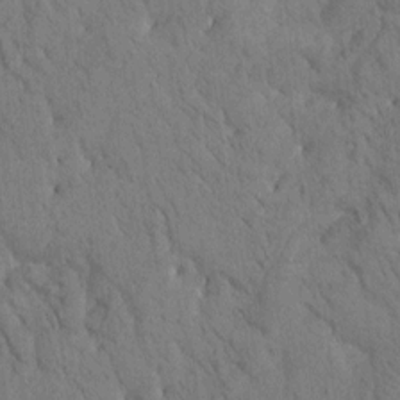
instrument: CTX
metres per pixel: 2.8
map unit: Htu
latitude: -0.9731
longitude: 174.4817
